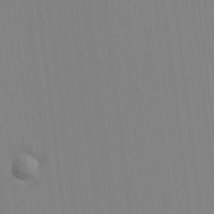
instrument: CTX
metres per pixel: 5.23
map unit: HNhu
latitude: -1.6911
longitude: -6.6868
